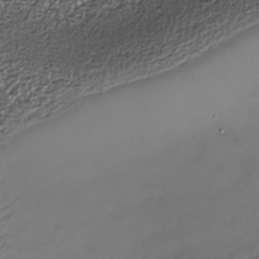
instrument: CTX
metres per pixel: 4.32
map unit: Nhe
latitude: -36.8030
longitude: -87.2726
